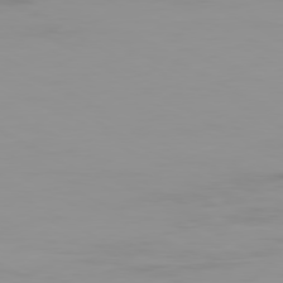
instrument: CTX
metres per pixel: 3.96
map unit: Ap
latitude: -79.9178
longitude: -77.1025
